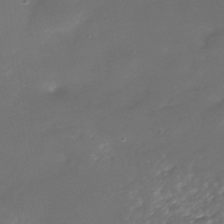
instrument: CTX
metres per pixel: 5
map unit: Nhe
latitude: -38.2362
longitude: -118.9702
